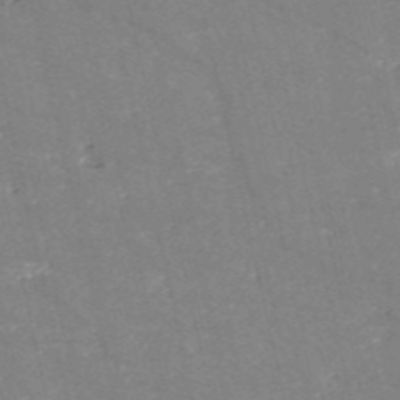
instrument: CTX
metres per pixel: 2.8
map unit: HNb
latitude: -54.4818
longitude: -38.4979
